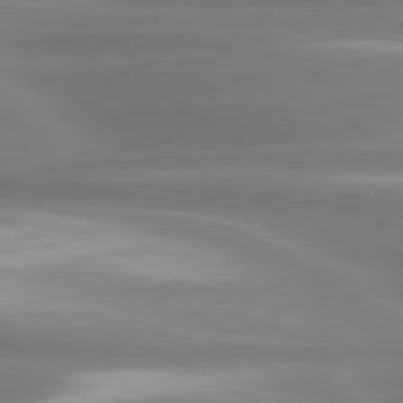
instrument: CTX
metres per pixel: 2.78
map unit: lApd
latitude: 80.5357
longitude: -135.0458
